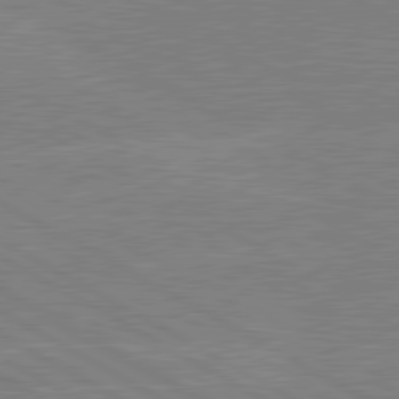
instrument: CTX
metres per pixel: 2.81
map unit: lApd
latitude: 80.5546
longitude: -126.5924
